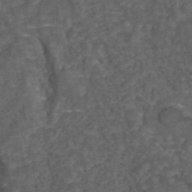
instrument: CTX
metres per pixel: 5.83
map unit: eAb
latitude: 43.9717
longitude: 105.8044
